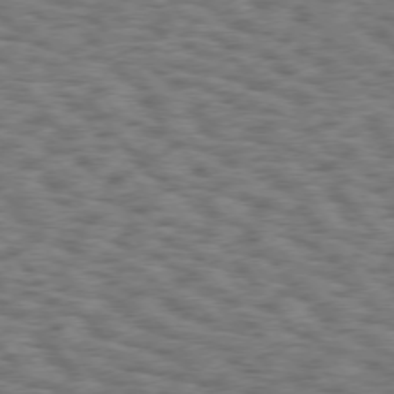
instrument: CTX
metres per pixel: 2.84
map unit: Hpe
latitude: 75.2537
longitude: -134.7813
